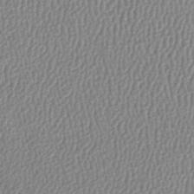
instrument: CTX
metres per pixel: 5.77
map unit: lAa
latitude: -8.9353
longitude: -128.7624
